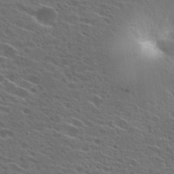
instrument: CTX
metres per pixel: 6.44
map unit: Hto
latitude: 26.6302
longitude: -44.9891
